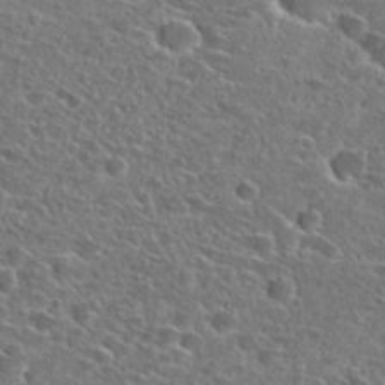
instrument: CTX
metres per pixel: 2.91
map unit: Hto
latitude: 25.1781
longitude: -46.8947
